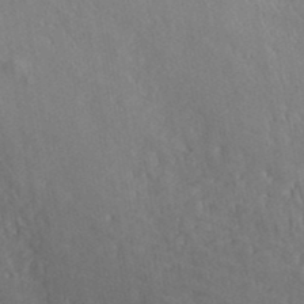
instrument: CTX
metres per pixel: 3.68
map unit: ANa
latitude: 41.4237
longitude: 49.3888
